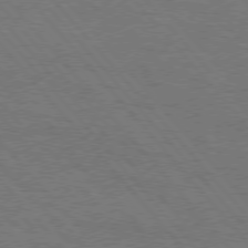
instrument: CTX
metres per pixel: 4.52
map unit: Hpe
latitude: 75.7072
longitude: -152.2145
